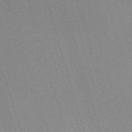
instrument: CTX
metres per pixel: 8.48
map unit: eHh
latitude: -62.3117
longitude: 49.3699
